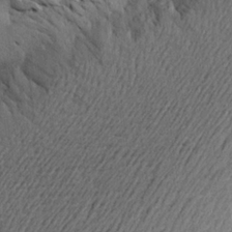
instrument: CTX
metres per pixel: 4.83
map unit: Aa
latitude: 22.6301
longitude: -144.7246
